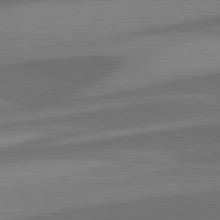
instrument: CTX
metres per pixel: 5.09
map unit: lApd
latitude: 81.6505
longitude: 124.3306
